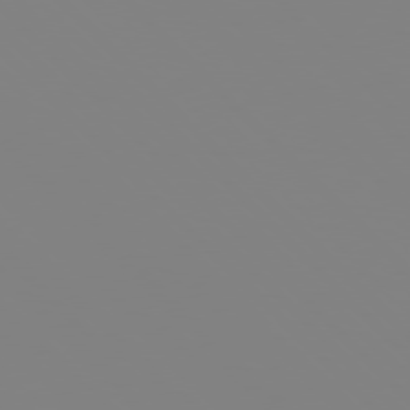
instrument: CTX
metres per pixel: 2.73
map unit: Hpe
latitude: 77.4048
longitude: -161.7638
